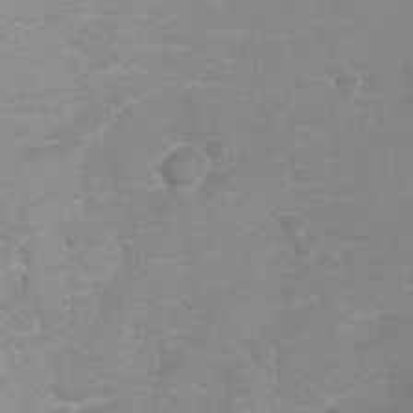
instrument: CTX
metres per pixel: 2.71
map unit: Ht
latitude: 2.8191
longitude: -28.9513
